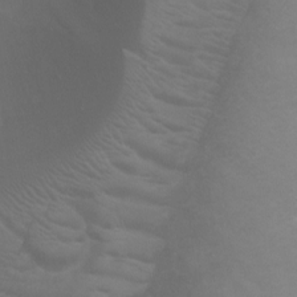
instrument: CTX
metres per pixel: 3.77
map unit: Ht
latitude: -7.5588
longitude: -20.7247
